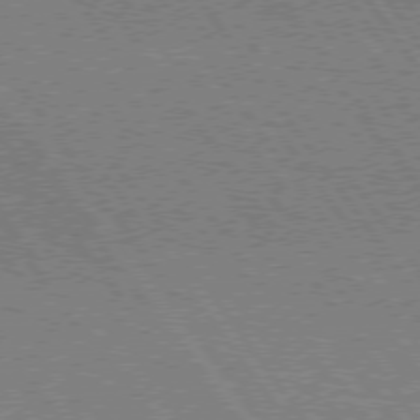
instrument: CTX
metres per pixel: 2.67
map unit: lApd
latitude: 74.8947
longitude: -80.7246
